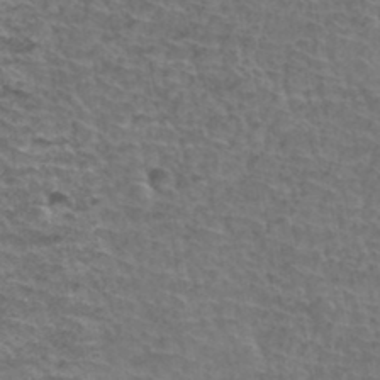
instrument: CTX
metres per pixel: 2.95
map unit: Hto
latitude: 36.6491
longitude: -43.7639
